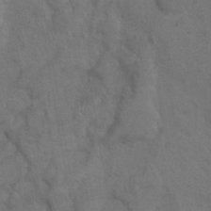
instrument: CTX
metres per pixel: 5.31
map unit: Nhu
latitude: 0.4034
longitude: -15.8017
